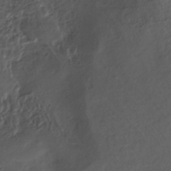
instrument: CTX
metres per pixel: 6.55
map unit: ANa
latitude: -37.8800
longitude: 94.6329
